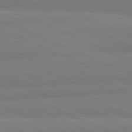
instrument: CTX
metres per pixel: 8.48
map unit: lApd
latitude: 82.0444
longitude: 178.6518
